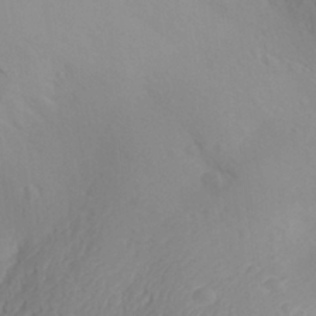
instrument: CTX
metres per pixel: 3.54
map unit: Aa
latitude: 30.1389
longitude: -140.7624
